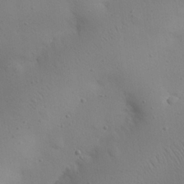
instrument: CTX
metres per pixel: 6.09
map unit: eHh
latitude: 25.2537
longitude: -70.9702
